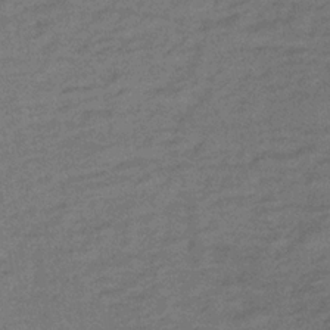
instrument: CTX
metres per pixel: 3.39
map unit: lHb
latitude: -33.0109
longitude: 66.6896
